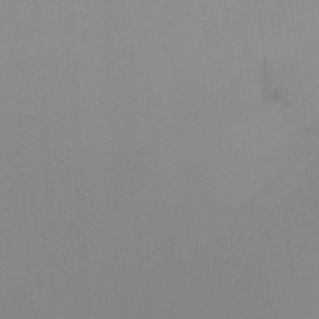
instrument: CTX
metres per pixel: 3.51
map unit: Ht
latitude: -8.6518
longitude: -37.1781
